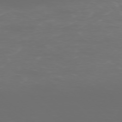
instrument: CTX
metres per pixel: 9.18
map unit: Ap
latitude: -76.1417
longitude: -82.7246
